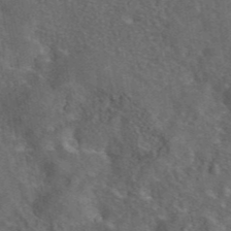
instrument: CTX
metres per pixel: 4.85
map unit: eAb
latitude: 43.8772
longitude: 110.9919
